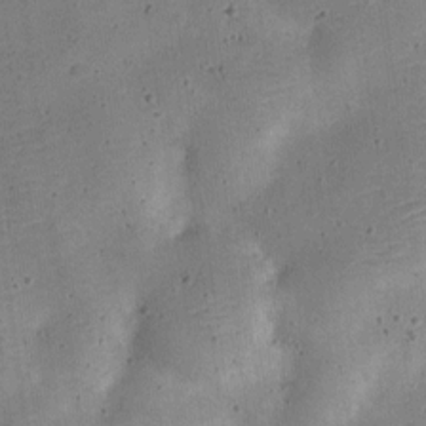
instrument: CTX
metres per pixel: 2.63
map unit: Nve
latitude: -25.2754
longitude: 105.7855
